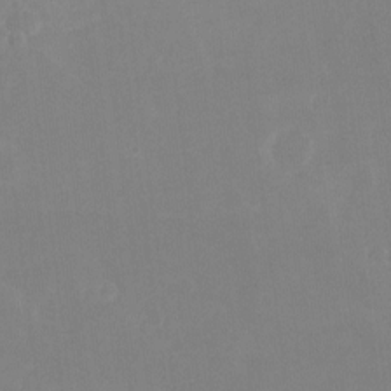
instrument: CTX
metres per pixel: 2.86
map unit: Hto
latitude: -7.0108
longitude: -38.4223
